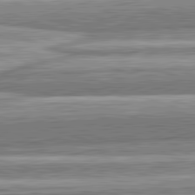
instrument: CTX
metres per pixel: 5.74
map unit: lApd
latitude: 82.6679
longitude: 167.4076
